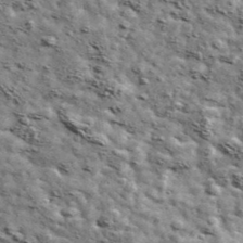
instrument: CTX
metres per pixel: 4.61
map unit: Ave
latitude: 42.3656
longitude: -107.9150
